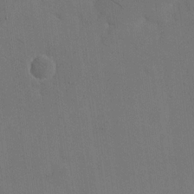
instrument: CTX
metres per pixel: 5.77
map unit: eHh
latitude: 18.7246
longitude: -67.4615
